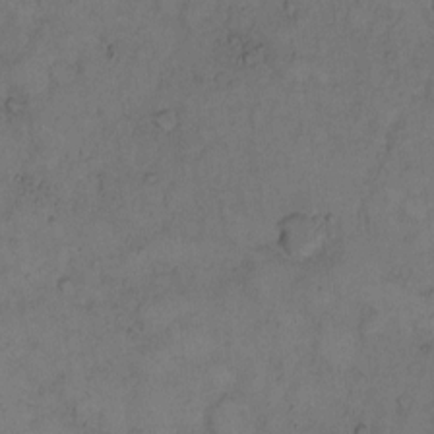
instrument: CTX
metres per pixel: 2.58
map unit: Hto
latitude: 9.1970
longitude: -58.9136
